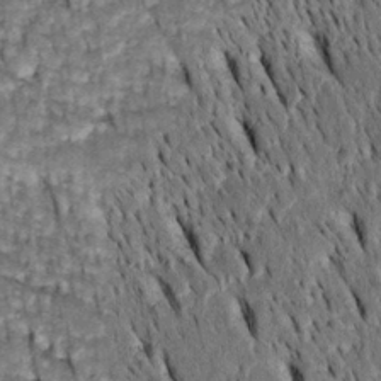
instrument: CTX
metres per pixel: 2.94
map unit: Htu
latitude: -3.1242
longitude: 150.5573
